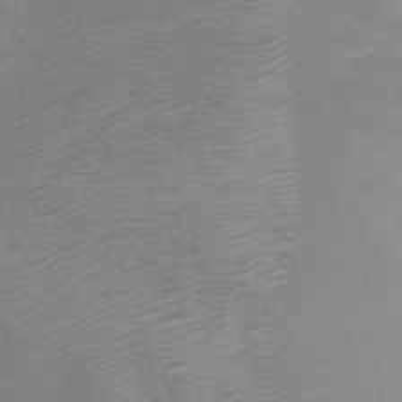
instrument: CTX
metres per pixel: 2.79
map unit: Nhu
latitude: -17.1998
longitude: -48.2145
